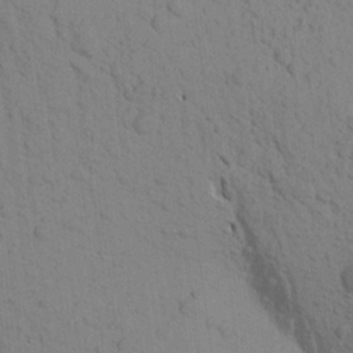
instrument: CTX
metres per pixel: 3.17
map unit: Aa
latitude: 19.8772
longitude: -149.2348
